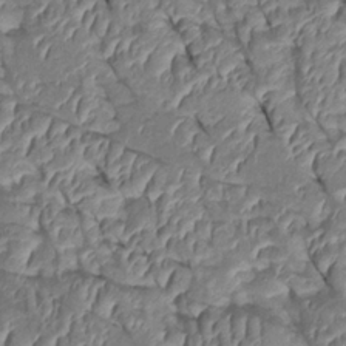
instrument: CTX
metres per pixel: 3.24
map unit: Htu
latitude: 1.5182
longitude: 147.7855
